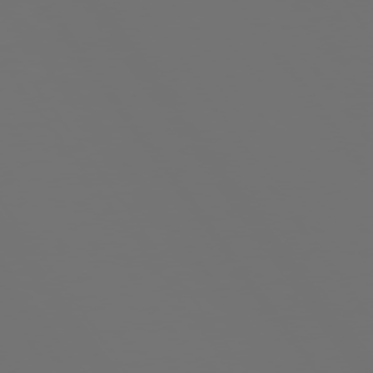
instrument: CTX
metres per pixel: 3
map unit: Hpe
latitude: 73.7450
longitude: -128.5735
